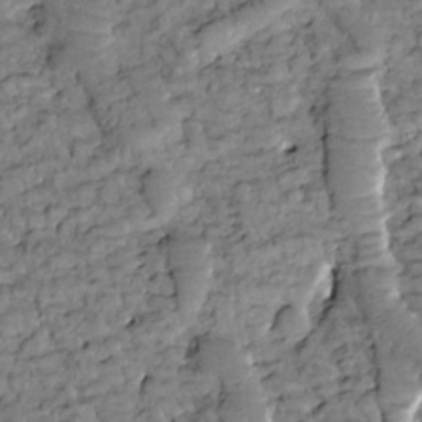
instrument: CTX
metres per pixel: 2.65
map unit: Htu
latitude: -2.1794
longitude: 173.6722
